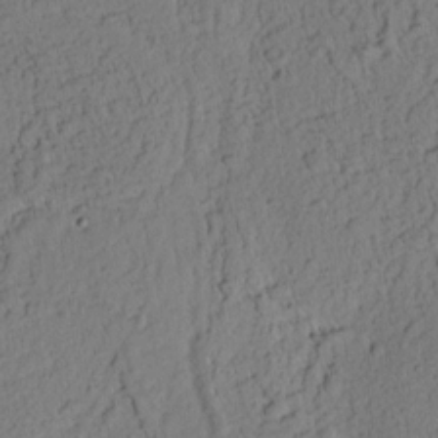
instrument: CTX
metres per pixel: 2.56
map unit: Ht
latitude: 7.4804
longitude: -76.0822
